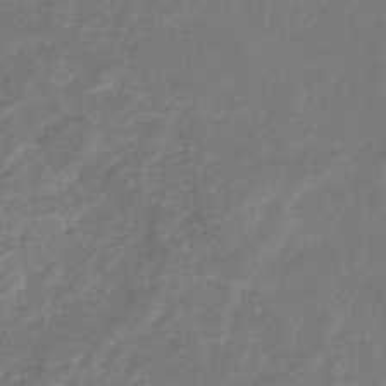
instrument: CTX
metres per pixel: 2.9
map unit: eHb
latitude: -34.6329
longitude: 75.7100
